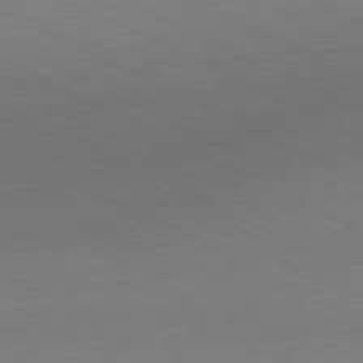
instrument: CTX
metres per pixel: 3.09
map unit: Hpe
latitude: -81.3510
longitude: 13.1242
